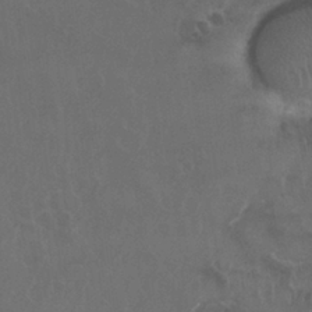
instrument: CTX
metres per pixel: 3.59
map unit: Nhu
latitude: 26.6680
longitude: -53.9528
